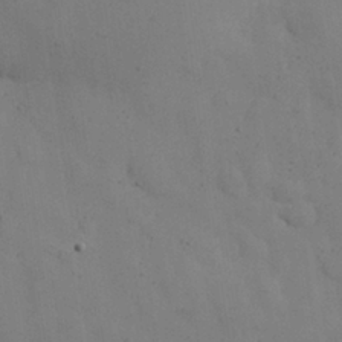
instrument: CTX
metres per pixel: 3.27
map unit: Nhu
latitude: 25.6127
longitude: -72.2712
